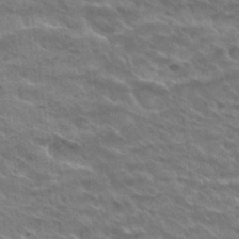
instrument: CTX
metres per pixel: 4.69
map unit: Hto
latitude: 30.1389
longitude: -42.9892
